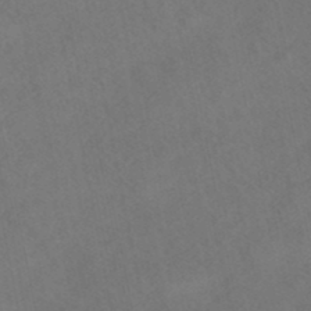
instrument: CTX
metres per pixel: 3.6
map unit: HNhu
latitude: -40.0283
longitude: 103.3510
